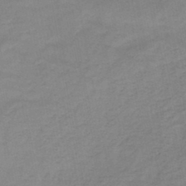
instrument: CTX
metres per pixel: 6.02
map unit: HNb
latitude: -46.1605
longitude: -38.2900
